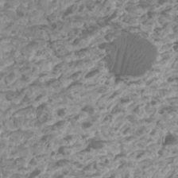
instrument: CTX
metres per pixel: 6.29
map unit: Htu
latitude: 2.0822
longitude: -20.6869
